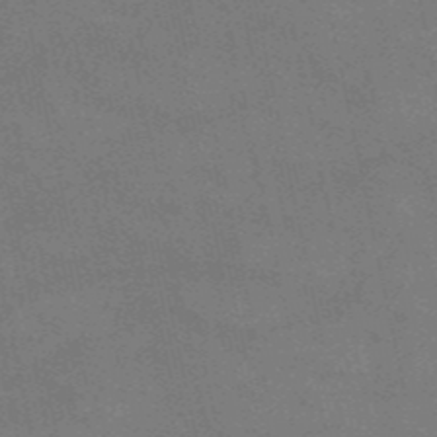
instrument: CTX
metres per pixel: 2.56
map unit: HNb
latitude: -52.5762
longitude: -40.0255
